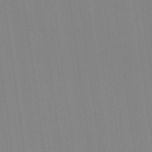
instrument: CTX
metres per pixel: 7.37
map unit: Hve
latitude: 25.4048
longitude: -91.2348
